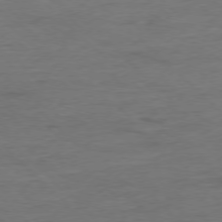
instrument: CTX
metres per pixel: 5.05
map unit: Ap
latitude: -77.5588
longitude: -88.4979
